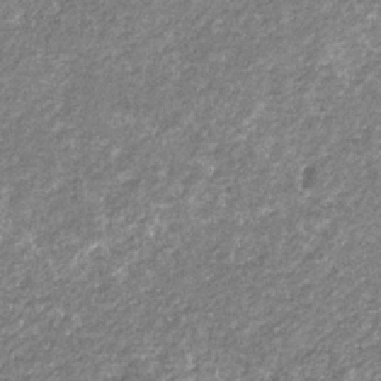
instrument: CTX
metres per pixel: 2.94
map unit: eHb
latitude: -31.9178
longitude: 69.8422
